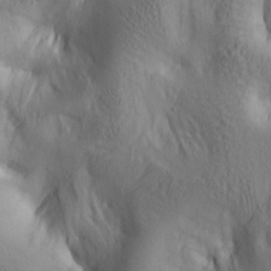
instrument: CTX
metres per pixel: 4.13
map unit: lAa
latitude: 5.2915
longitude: -114.1577
